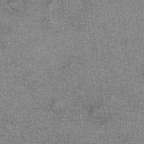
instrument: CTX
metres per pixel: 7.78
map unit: eHh
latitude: 20.4412
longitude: -60.8002
